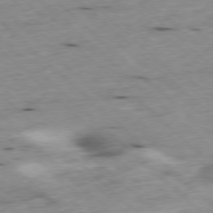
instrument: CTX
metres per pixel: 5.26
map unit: Ap
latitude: -78.0472
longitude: -60.7246
